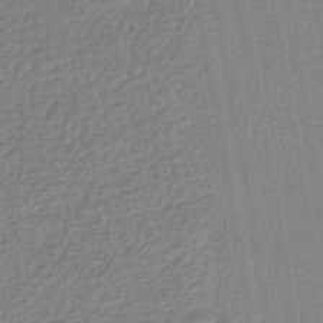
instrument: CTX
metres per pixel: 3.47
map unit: HNhu
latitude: -43.0486
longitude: 99.0486
